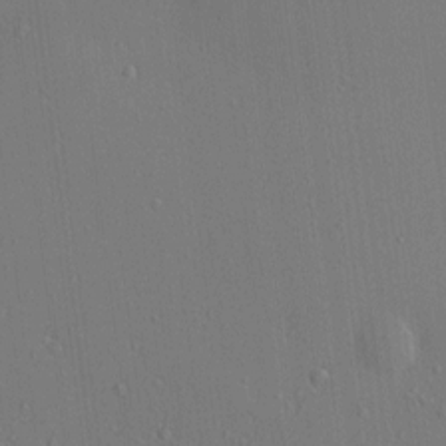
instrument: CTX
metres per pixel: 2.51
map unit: HNhu
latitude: 5.7639
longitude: 15.2754
